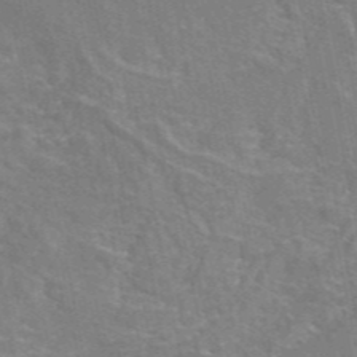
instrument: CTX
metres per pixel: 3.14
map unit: eAb
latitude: 46.5168
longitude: 116.4062
